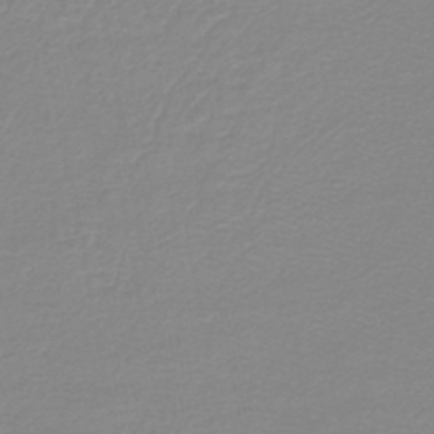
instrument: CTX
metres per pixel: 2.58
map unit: lHb
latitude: -44.4251
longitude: 55.1431
